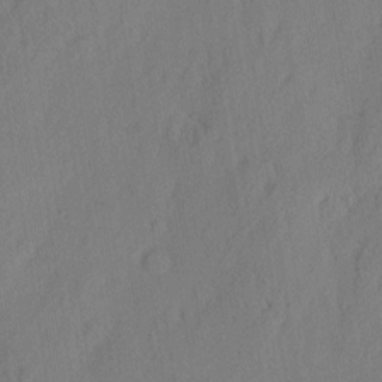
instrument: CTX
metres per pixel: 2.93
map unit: eHh
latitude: 3.4993
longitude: -77.4048
